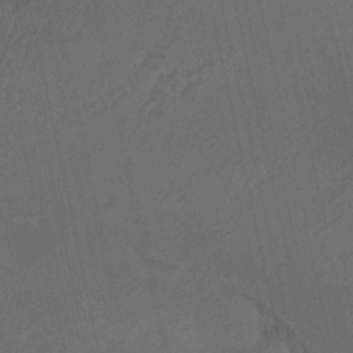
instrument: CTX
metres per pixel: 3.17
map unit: HNhu
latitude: 6.4979
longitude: 4.6140
